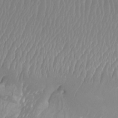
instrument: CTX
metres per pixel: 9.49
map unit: Htu
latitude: -9.5966
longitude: -75.9717
